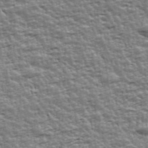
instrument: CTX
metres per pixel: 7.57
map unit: Ave
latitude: 42.4034
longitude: -112.9325
